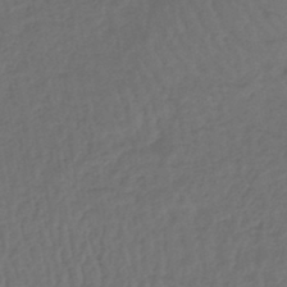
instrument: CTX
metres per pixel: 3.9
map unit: lHb
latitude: -43.6343
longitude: 64.6519
